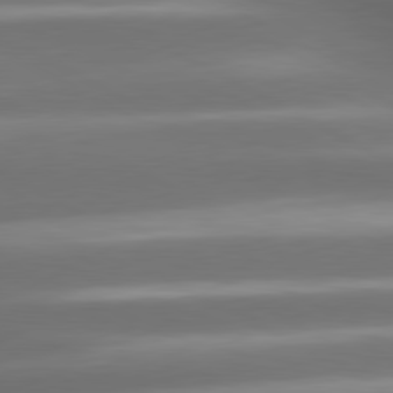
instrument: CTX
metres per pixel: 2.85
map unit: lApd
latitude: 80.4790
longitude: -141.3859
